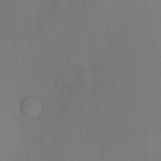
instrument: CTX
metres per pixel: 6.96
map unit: HNhu
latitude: 13.6127
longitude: 13.5966
